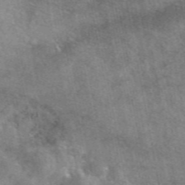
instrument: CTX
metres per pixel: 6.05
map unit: eAb
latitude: 47.5371
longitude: 122.0661
